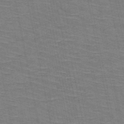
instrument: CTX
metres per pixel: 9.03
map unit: HNb
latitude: -53.5588
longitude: -45.2915
